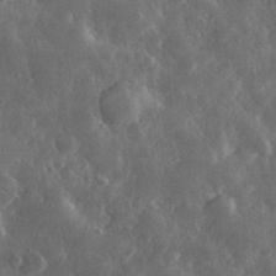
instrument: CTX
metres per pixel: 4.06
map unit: lHvf
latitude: 32.7624
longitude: -90.2711
